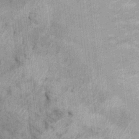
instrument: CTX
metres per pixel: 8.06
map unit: Hto
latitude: 13.7072
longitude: -34.2522
